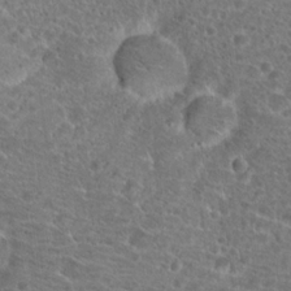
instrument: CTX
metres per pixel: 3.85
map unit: Hto
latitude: 19.6882
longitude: -41.4426
